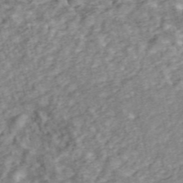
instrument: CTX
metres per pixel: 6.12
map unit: ANa
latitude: 46.5357
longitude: 24.9353
